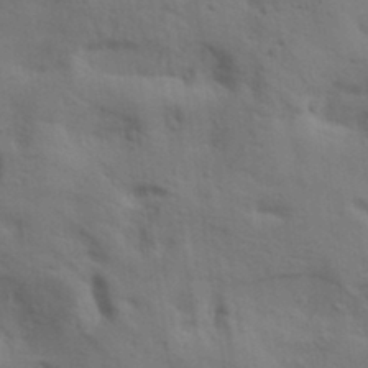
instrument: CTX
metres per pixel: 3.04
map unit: lAa
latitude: 19.4237
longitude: -138.9514
